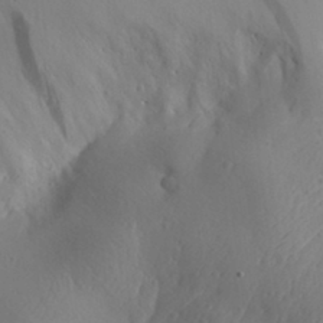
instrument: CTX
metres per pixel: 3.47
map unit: Aa
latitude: 30.3090
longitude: -140.9324
